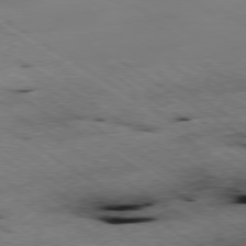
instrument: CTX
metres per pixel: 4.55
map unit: Hpe
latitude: -78.9541
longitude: -20.3090
